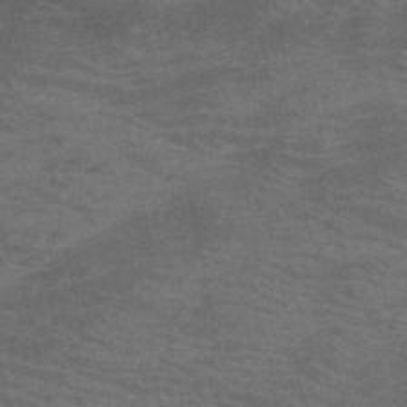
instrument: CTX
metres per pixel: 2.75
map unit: HNb
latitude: -46.0661
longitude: -47.0648
